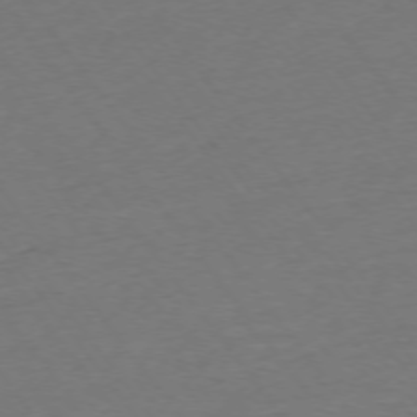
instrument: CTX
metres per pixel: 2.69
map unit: Ap
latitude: -75.0865
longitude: -84.7624
